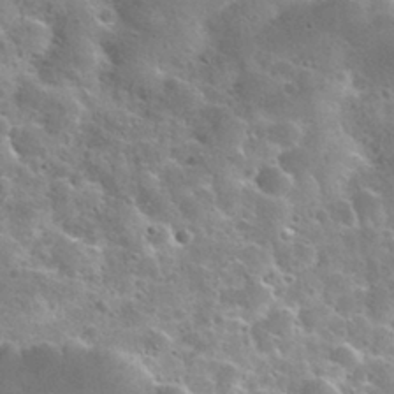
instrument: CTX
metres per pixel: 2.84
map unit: Nhu
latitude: 28.6679
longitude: -54.0822
